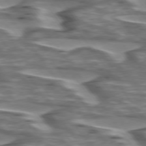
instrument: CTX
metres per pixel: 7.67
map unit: lApd
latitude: 74.7435
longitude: -57.9717
